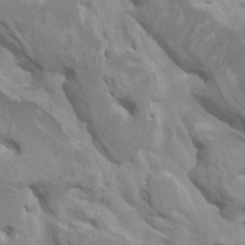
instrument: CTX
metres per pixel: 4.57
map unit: HNhu
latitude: 6.1011
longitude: -1.5182
